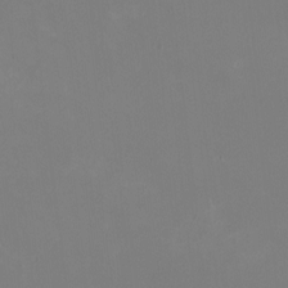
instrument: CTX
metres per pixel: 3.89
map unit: HNhu
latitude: -1.1809
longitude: -4.9892
